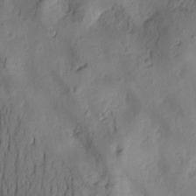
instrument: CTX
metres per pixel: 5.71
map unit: Htu
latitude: -2.7841
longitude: -176.4790
